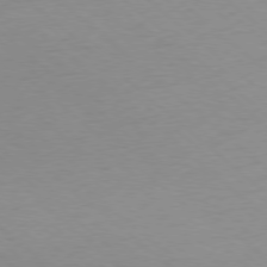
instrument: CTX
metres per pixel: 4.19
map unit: Ap
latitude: -78.2361
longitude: -98.4034
